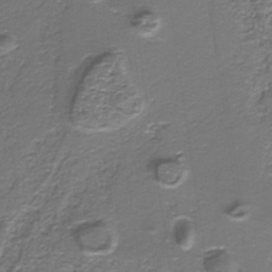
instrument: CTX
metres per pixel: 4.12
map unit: eAb
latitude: -39.7100
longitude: 51.3321
